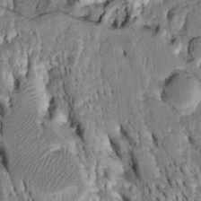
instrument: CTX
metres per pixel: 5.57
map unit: Htu
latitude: -4.1983
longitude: 152.2928
